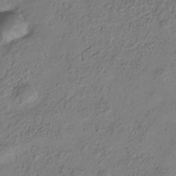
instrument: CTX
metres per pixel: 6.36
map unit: Hve
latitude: -34.6141
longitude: 88.6896
